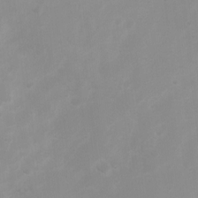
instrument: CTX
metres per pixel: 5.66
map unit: Ht
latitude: 2.8947
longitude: -22.6490
